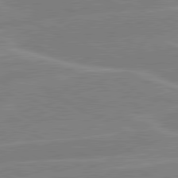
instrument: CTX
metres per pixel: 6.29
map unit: lApd
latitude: 80.7057
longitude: 122.1228
